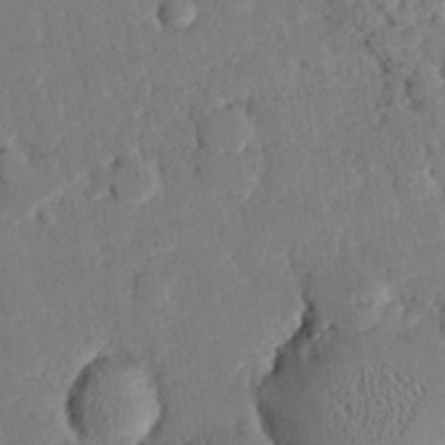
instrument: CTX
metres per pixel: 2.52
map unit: eHh
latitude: 25.9528
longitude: -81.1781
